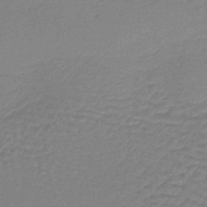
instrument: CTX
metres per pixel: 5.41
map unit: lHb
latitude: -40.0283
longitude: 63.1998
